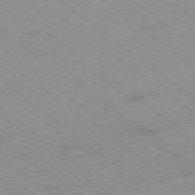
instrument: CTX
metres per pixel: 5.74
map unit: Hpe
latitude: -78.3117
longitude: -22.8191
